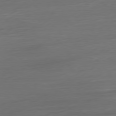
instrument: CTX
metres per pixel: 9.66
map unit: Ap
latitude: -79.8233
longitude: -57.6315
